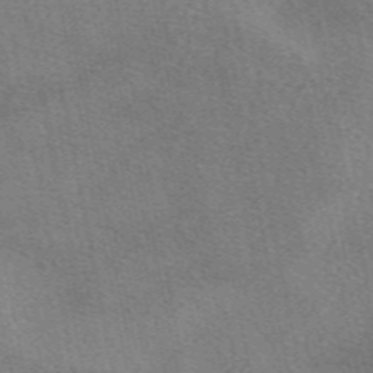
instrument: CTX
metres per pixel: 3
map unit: eAb
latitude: 49.2159
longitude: 121.2754
